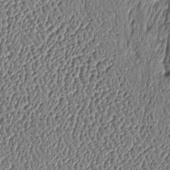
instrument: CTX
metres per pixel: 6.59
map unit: Htu
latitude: -6.5196
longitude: 156.5951
